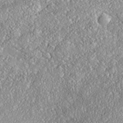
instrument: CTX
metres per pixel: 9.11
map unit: Nhe
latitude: -37.8422
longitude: 138.1984
